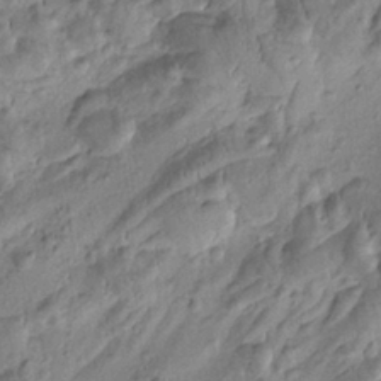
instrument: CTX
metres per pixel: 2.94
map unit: Htu
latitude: -1.1432
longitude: 173.4265
